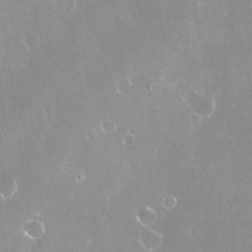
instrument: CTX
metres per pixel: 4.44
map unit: Nve
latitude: -18.4629
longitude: -59.8394
